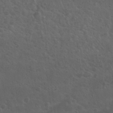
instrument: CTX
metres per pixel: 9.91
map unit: Hto
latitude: 19.4426
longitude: -54.2333
